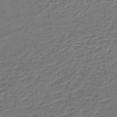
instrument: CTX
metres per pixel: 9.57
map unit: lHb
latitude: -39.0487
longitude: 59.1431
